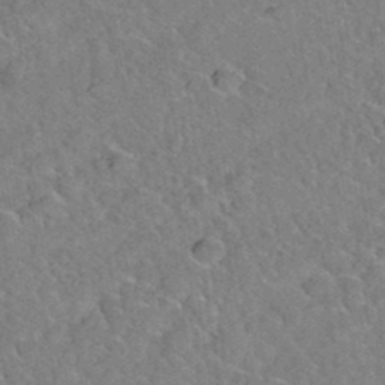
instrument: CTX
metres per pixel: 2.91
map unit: Hto
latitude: 35.5560
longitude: -48.3845
